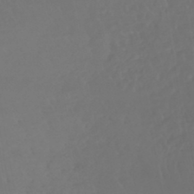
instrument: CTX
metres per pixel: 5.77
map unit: lHb
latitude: -43.3698
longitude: 67.2943
